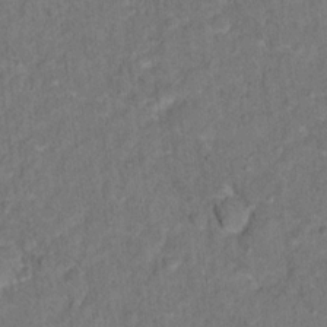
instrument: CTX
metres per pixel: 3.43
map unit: Hto
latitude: 12.4034
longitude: -37.4238
